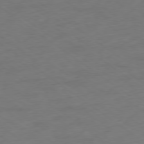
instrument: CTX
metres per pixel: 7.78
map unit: Ap
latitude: -79.1053
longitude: -97.0458
